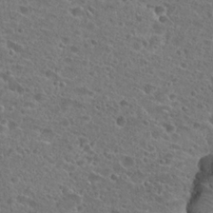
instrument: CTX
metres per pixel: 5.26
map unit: Hto
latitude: 24.9891
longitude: -45.8016
